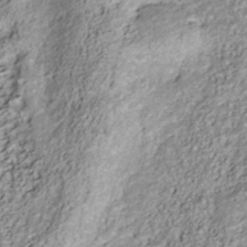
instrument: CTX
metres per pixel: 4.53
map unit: Nhu
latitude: -41.1809
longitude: -84.1200
